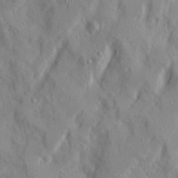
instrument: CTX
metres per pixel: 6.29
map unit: Ave
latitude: 21.8961
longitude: -130.9892
